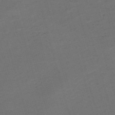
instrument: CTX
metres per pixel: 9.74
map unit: Nve
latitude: -59.5588
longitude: 58.5195
